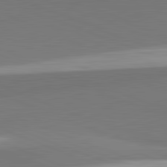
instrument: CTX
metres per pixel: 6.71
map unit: lApd
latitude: 82.3467
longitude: 150.3495
